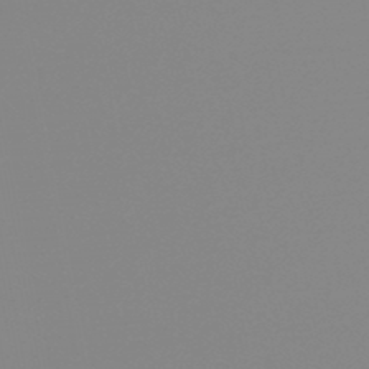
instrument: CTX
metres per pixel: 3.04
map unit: eHb
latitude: -49.0487
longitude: 84.6329
